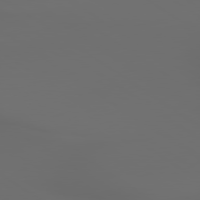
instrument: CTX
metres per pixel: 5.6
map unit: lApd
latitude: 79.4616
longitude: -175.9906
